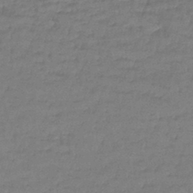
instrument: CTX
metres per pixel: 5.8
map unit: lHb
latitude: -43.1242
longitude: 59.3131
